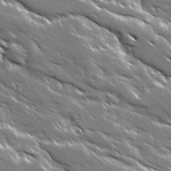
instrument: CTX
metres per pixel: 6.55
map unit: Ave
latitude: 18.8380
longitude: -136.8191
